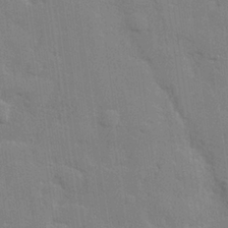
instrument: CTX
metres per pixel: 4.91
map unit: lHvf
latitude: 24.6112
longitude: 142.4629
